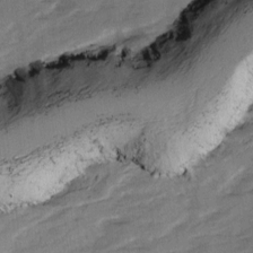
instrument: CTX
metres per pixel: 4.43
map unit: Ave
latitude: 0.9513
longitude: -110.4790
